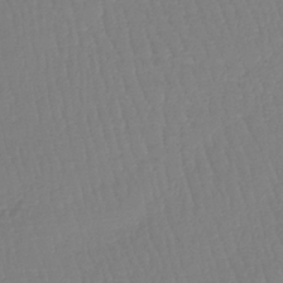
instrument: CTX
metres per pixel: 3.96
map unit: lHb
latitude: -42.0661
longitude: 67.7478
